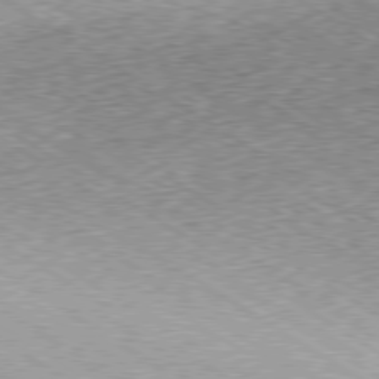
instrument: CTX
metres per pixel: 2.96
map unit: Ap
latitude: -80.0283
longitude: -51.4048
